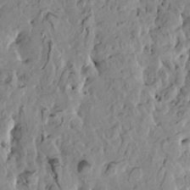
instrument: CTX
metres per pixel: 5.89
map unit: HNhu
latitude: 6.2900
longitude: -0.2711
